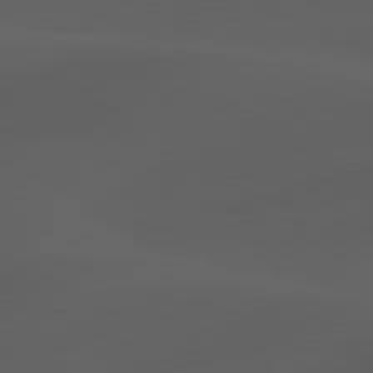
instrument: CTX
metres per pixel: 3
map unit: lApd
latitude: 80.1200
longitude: -89.4238
